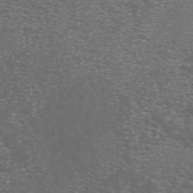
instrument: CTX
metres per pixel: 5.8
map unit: ANa
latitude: 44.4223
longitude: 23.8612
